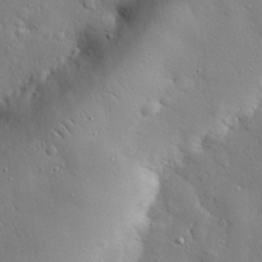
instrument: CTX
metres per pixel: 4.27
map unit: eHh
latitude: 28.4034
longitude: -78.3656
